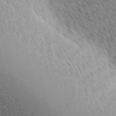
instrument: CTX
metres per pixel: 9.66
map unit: lAa
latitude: 10.2901
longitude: -107.9717
